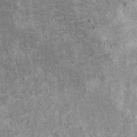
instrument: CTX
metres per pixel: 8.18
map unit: Ht
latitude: 11.6127
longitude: -38.6112
